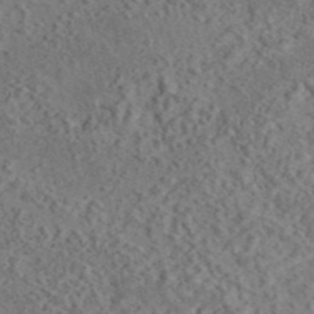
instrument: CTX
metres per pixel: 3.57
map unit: eAb
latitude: 43.3671
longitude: 114.8030
